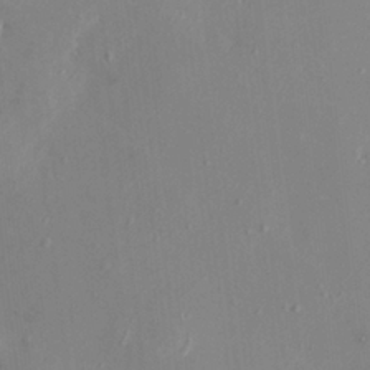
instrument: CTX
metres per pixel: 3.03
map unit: HNhu
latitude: 6.7813
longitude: -2.8758
